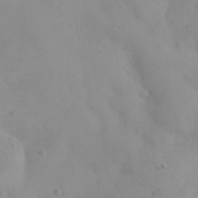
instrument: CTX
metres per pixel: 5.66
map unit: eHh
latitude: 24.6301
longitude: -64.8191
